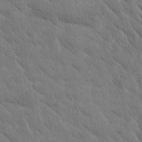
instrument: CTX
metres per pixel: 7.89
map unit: Htu
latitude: -0.9731
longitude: 175.1809
